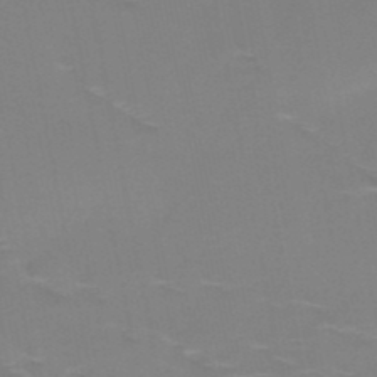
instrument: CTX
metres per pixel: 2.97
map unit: HNb
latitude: -49.2754
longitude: -47.2726
